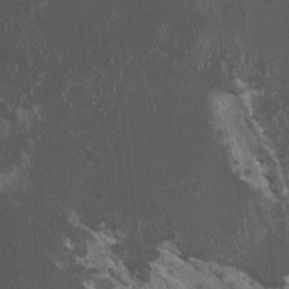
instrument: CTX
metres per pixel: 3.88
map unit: HNhu
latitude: 2.4601
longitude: 3.6721
